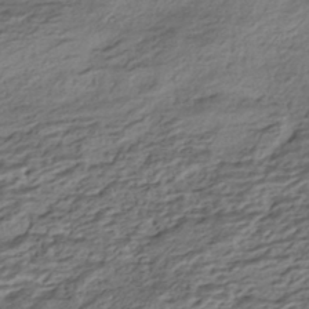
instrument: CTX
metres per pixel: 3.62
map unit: HNhu
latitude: -42.6140
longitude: 104.1605
